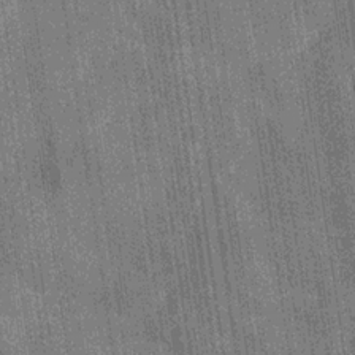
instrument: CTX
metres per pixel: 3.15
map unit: Hve
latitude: -30.2361
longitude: 92.2928
